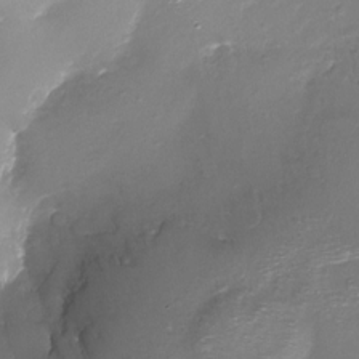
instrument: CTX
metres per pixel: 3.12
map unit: Nhu
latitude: -17.8612
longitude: -45.6694
